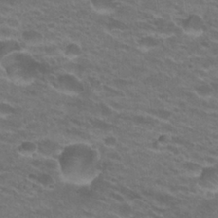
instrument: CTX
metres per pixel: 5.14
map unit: Hto
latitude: 25.8016
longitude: -29.8583
